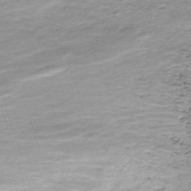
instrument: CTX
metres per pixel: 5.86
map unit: ANa
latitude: -44.8408
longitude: 104.8219
